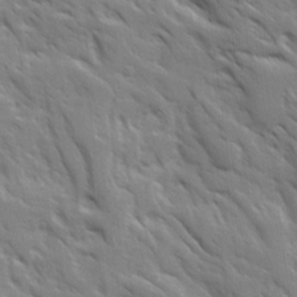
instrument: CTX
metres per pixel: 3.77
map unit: Ave
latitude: 15.6505
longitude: -132.0255
